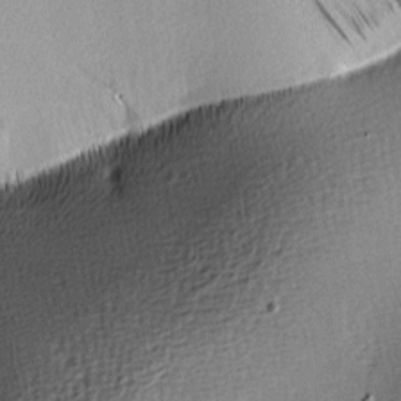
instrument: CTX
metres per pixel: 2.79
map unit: lAa
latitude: -7.8233
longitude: -125.6316
